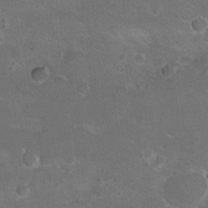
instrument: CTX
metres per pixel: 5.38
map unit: Hto
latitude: 8.8758
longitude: -30.7625
